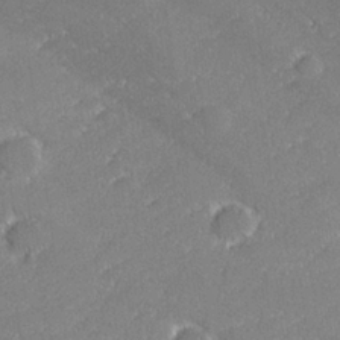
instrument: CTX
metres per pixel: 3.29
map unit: lHvf
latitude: 26.6680
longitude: 140.9353
